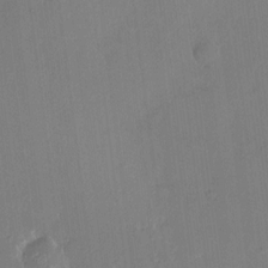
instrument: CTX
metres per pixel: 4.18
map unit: HNhu
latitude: 7.7261
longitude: 3.5021
